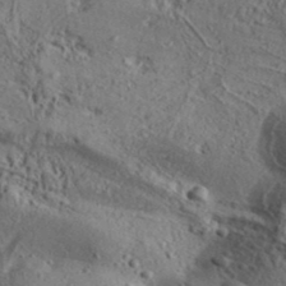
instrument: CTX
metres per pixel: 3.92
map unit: Aa
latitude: 32.7246
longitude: -134.8380
